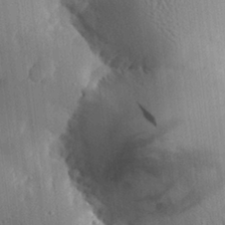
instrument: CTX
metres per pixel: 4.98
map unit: eHh
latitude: 29.6883
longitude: -80.5735
